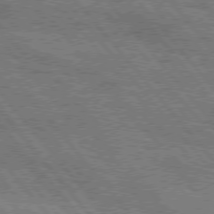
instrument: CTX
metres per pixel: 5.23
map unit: Hpe
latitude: 76.1955
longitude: -149.9717
